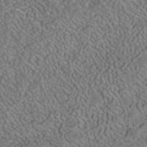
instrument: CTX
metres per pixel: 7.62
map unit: Nhe
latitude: -40.7274
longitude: -99.1403
